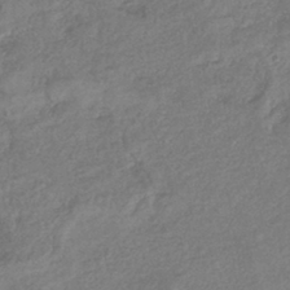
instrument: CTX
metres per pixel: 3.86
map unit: eHb
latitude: -39.0864
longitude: 81.4077
